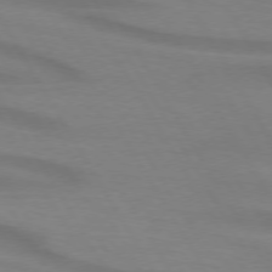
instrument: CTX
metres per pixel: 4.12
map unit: lApd
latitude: 74.1767
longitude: -65.8961
